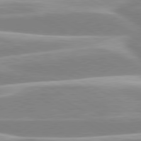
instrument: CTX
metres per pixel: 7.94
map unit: lApd
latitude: 80.3467
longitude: -129.4993
